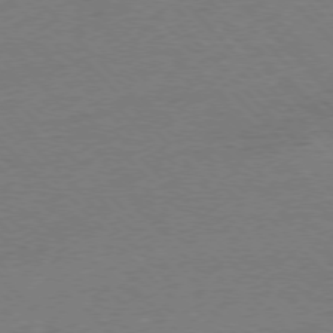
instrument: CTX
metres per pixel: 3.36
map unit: Ap
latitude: -77.3699
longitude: -95.1781
